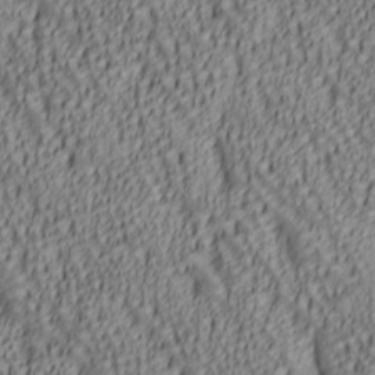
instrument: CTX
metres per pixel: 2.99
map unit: lAa
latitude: 5.9339
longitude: -116.8569
